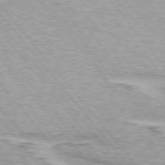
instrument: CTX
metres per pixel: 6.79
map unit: lApd
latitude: 74.9514
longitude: -77.1214
